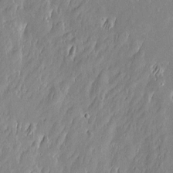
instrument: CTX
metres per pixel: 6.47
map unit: Htu
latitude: -6.2928
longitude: 175.1620
